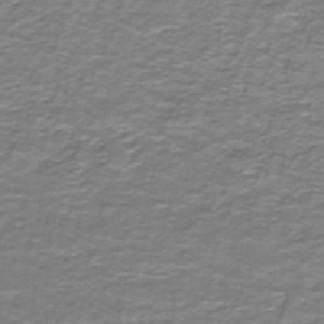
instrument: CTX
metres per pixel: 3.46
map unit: lHb
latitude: -42.4440
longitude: 55.5021
